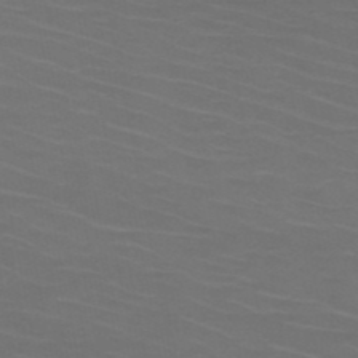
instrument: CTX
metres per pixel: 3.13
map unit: HNb
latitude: -50.3117
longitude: -44.0633
